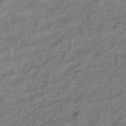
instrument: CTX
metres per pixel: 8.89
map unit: lHb
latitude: -42.6518
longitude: 78.3495
